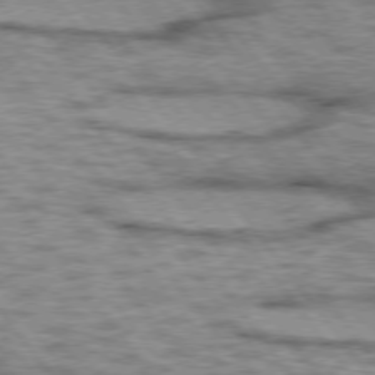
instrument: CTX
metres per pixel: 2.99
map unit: lApd
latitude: 75.2726
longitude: -48.5357
